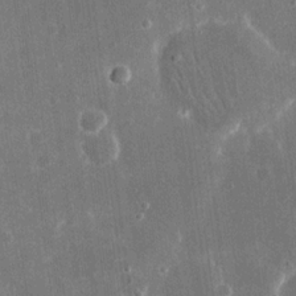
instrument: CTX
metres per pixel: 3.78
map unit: eHh
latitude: 16.8380
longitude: -71.3670
